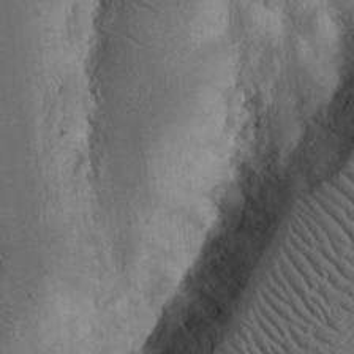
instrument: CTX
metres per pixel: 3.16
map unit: Nhu
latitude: 16.3467
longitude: -74.5735
